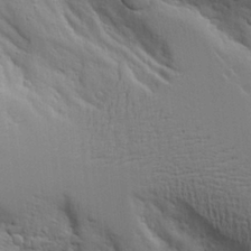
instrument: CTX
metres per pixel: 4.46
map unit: Aa
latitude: 19.3670
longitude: -126.3845
